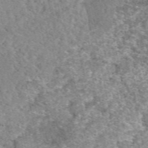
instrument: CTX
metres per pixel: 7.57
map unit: eAb
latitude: 50.3656
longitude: 109.4454
